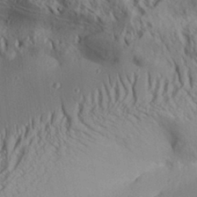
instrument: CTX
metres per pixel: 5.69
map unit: Aa
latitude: 31.5371
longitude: -137.4616
